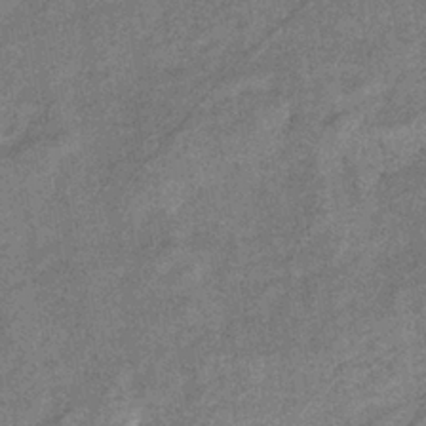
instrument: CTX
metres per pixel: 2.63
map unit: eHb
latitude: -38.2740
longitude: 77.4265
